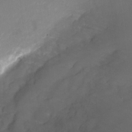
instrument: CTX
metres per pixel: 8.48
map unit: Nhu
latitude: -23.1809
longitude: -71.2159
